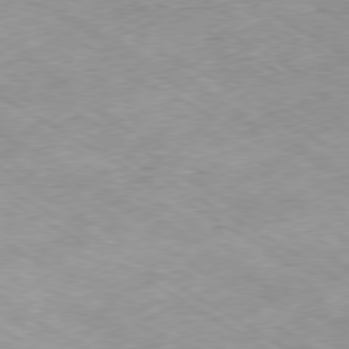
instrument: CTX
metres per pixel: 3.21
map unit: Hpe
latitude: -80.2929
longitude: 22.5952
